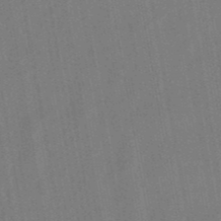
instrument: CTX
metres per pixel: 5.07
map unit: lHb
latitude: -49.1054
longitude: 73.3887
